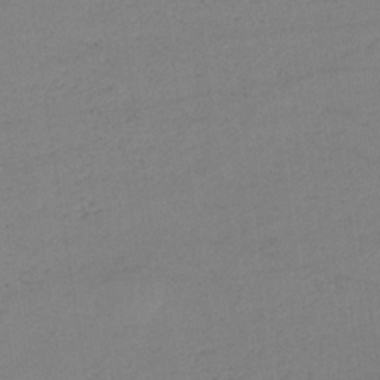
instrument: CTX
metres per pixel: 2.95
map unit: HNb
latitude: -33.5777
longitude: 64.5385
